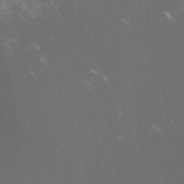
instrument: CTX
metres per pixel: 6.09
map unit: lHvf
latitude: -13.6533
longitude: -101.3860
